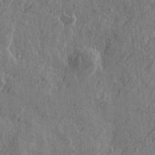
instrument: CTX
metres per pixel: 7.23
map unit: Htu
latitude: -5.3887
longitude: 179.8233
